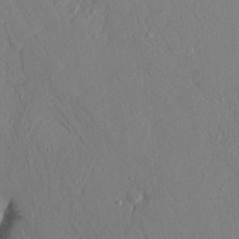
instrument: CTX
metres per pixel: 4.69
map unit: HNhu
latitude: 11.2537
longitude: 23.8989
